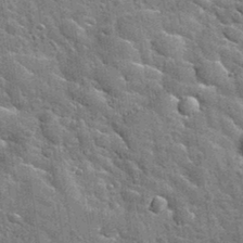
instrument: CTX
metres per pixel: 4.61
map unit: Nhu
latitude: 32.0444
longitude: -53.9339
